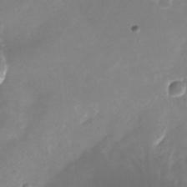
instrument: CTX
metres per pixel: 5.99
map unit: Nhu
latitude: -23.7667
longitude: -70.3656
